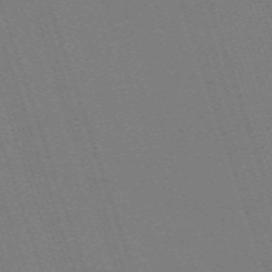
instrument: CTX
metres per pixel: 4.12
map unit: eHh
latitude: -63.2754
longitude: 51.2565
